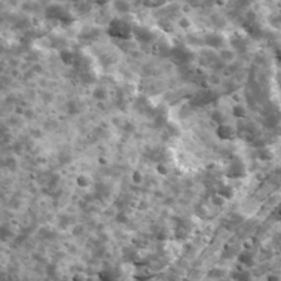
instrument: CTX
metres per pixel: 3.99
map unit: Ave
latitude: 17.3104
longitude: -134.4979
